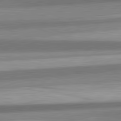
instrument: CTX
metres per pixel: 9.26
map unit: lApd
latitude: 82.4412
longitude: 179.1431
